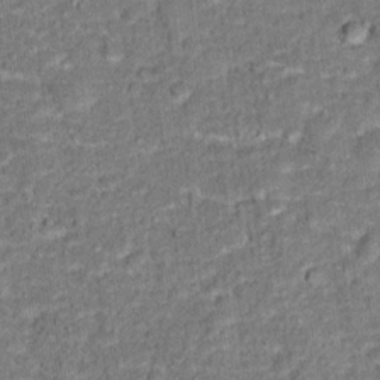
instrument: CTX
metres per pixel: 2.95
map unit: Hto
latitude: 15.4616
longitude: -38.6490
